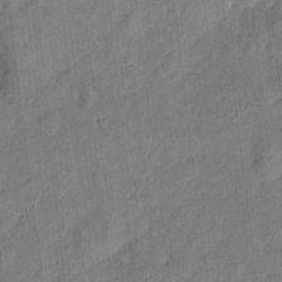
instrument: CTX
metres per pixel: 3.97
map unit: eHh
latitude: 3.9906
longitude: -75.5560
